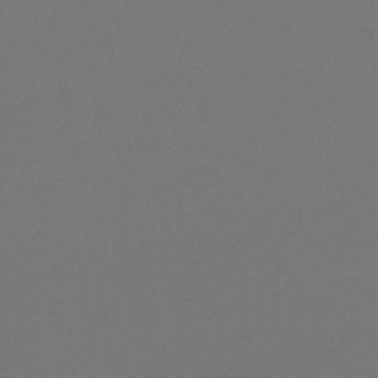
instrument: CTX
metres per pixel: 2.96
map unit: lHb
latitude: -47.8422
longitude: 66.5007
